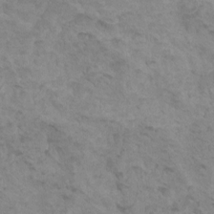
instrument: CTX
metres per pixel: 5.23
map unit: HNhu
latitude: 6.4412
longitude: -1.5371
